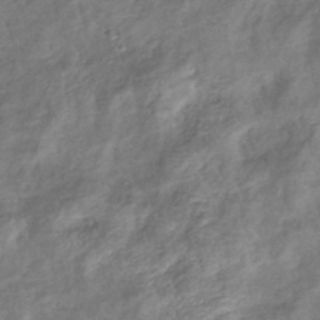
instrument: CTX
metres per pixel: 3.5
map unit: eHb
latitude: -38.2929
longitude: 76.1417
